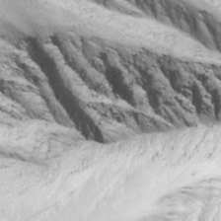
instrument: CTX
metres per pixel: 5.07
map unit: Ave
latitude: 22.0822
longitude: -137.3293
